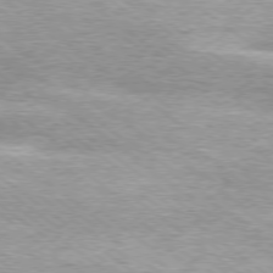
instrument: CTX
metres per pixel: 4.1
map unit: Ap
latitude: -79.1242
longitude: -82.3089
